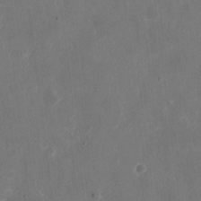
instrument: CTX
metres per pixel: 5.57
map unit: eHh
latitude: 8.3090
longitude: -68.9514
